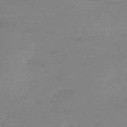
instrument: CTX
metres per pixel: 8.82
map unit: HNb
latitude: -50.2739
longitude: -39.0269
